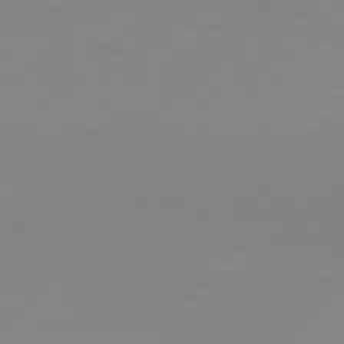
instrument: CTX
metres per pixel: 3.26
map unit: Hpe
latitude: 77.6882
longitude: -131.9151
